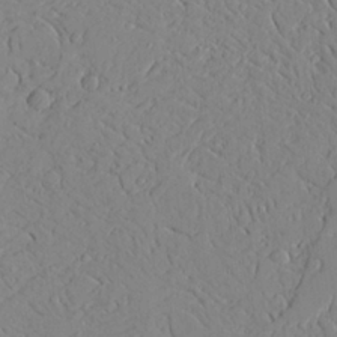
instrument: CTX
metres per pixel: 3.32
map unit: Aa
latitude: 25.1970
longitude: -129.5182
